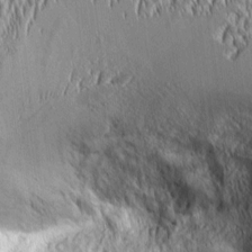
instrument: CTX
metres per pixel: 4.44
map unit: Aa
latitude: 8.8947
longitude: -129.8394
